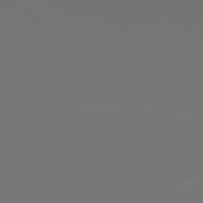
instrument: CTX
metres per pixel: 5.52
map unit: lApd
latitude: 79.0837
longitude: 176.8597
